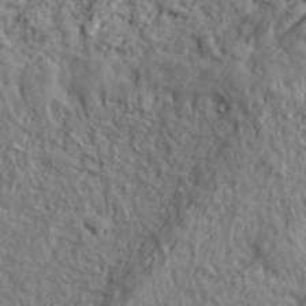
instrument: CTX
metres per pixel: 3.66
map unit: eHh
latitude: 37.9150
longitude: -81.6505
